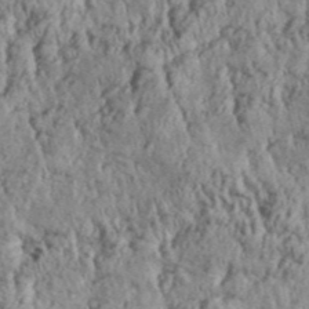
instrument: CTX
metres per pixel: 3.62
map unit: Aa
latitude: 30.3845
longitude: -137.0648
